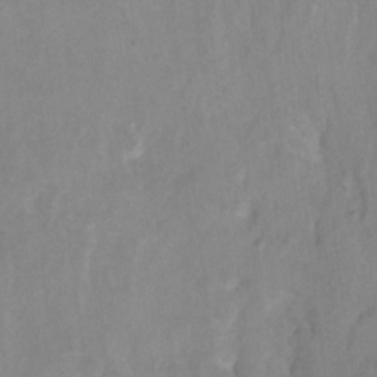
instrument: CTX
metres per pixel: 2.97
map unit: Hto
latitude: 7.3482
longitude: -36.2145
